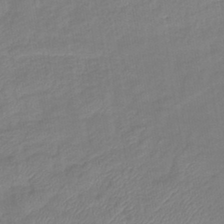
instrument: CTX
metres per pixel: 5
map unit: eHb
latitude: -41.2754
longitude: 81.3888
